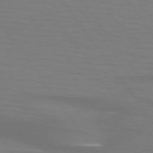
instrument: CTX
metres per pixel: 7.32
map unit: lApd
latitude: 74.4034
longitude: -79.5749
